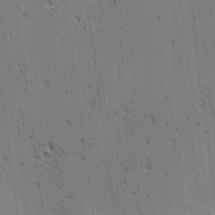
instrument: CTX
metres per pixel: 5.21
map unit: lAa
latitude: 12.1956
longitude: -107.8961
